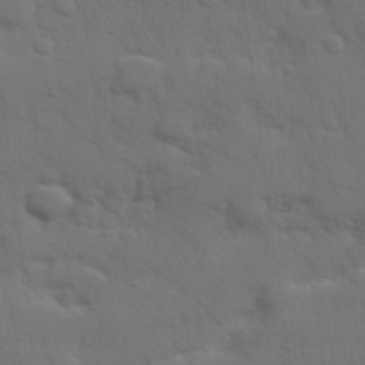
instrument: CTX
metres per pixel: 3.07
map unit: Hve
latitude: 25.3670
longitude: 148.2173
